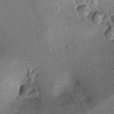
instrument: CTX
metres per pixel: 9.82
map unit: Ht
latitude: 9.7450
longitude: -31.8395
